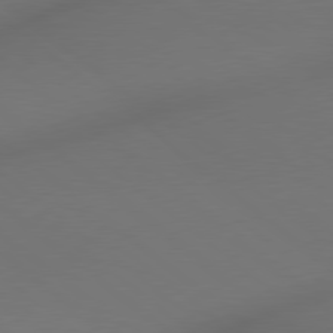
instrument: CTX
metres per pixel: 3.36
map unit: lApd
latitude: 79.0081
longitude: 175.3320
